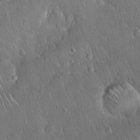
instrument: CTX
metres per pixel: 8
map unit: Hto
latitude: 17.1025
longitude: -57.3859
